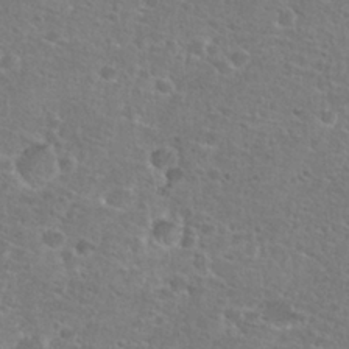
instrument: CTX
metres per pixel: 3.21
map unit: Hto
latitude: 25.5938
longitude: -48.7624
